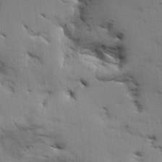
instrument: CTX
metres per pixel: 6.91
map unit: Aa
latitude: 8.6113
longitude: -142.1200
